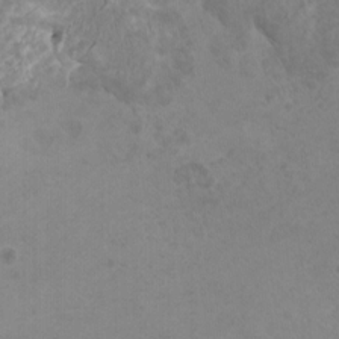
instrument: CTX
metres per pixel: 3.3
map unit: HNhu
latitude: 3.8961
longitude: -2.1389
